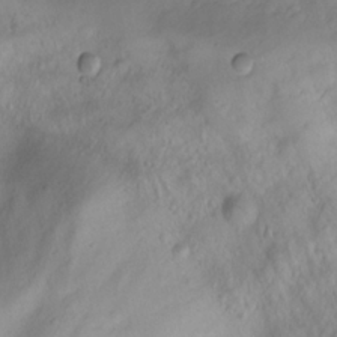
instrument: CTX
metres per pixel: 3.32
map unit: Aa
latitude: -3.2375
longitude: -71.3859
